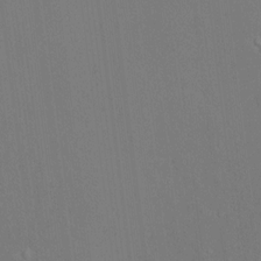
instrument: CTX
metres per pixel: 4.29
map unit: Aa
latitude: 10.3467
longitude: -142.3845
